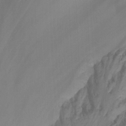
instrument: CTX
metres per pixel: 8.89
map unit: Nhu
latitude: -13.4266
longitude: -64.8191
